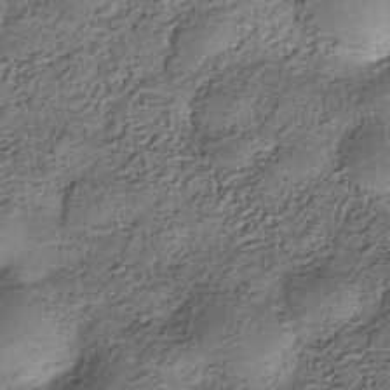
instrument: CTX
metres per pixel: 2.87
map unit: Nhe
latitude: -38.3495
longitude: -117.4238
